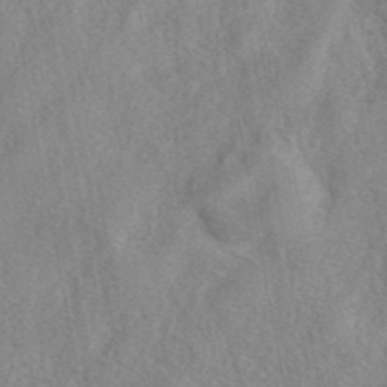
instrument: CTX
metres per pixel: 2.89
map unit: eAb
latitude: 41.1214
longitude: 105.5588
